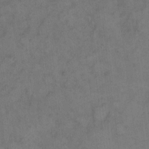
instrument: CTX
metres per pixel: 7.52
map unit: eHh
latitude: 10.9892
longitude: -62.3090
